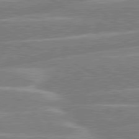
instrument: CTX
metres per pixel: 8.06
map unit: lApd
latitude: 80.3089
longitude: -131.1215
